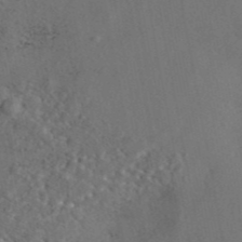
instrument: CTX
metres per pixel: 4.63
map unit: eAb
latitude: 43.0270
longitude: 105.0864
